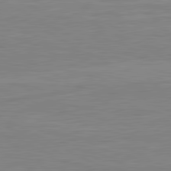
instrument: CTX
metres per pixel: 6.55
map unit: lApd
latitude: 80.8191
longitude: 170.6897
